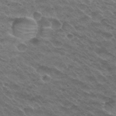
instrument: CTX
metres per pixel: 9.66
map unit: Hto
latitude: 29.8205
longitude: -48.0822
